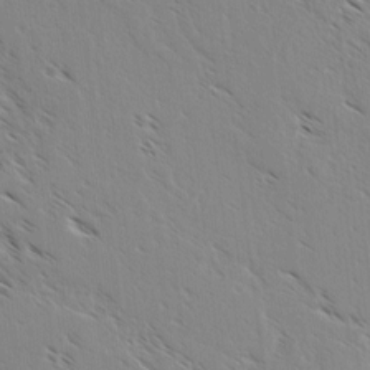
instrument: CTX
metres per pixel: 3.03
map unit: lAvf
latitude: 4.1956
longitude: -105.1781
